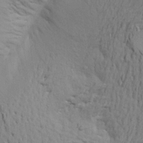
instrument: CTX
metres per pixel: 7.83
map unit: Aa
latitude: 20.7624
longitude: -148.3467
